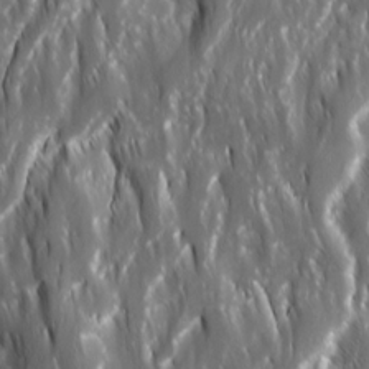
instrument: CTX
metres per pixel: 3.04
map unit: Ave
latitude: 15.4238
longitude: -133.5182
